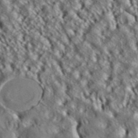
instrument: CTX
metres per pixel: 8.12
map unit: ANa
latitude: 39.8016
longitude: 30.1039
